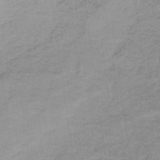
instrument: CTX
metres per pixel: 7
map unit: HNb
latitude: -32.9731
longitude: 62.2550
